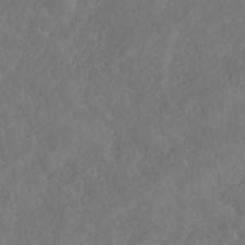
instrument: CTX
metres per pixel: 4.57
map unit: HNhu
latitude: -40.3117
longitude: 104.7463
